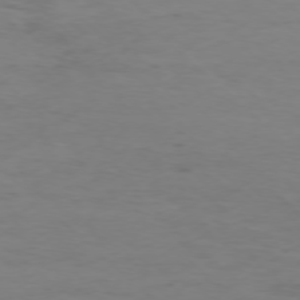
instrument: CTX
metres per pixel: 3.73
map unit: Ap
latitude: -76.4440
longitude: -67.2159
